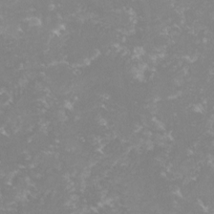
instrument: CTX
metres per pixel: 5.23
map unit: lHvf
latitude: -16.1039
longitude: -100.3656
